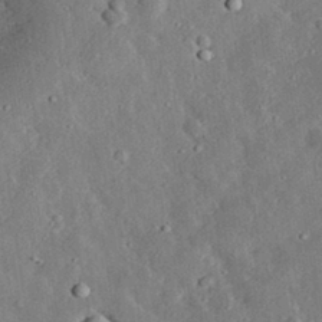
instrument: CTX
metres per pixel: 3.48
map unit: lHvf
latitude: 32.4790
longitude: -84.1578
